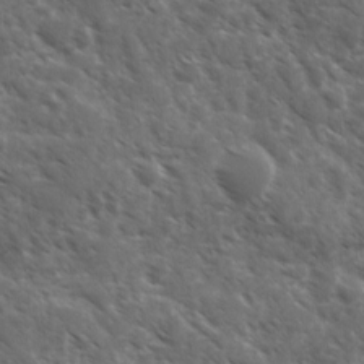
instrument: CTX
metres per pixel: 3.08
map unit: Ave
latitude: 10.8758
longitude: -103.4804
